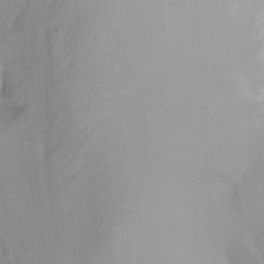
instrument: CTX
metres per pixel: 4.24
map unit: Nhu
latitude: -12.0094
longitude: -63.5749
